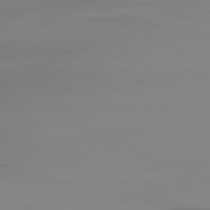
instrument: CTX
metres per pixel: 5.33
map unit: Ap
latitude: -80.3307
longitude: -59.2159
